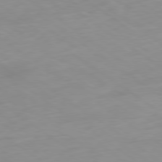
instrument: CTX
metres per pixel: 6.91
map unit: Ap
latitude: -79.5210
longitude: -73.1593
